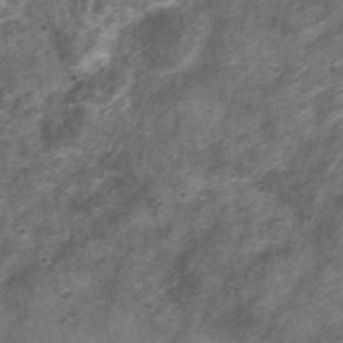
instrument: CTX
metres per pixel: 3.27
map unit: Nhu
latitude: 3.3481
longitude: -17.8961
